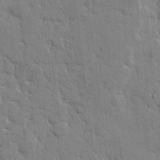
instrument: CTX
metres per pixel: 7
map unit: eHh
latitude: 8.2901
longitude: -66.6868
